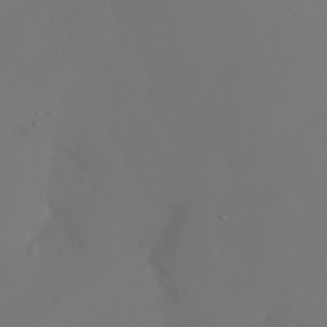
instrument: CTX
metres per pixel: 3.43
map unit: Nhu
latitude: -7.0864
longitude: -82.9135
